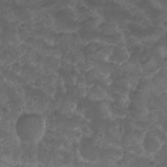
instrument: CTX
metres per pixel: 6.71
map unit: Nhu
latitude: 26.7057
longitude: -53.5182
